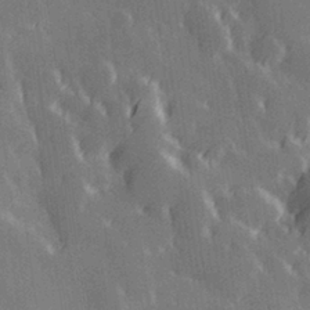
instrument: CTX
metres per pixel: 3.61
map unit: Hve
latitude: 27.7261
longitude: 145.6911
